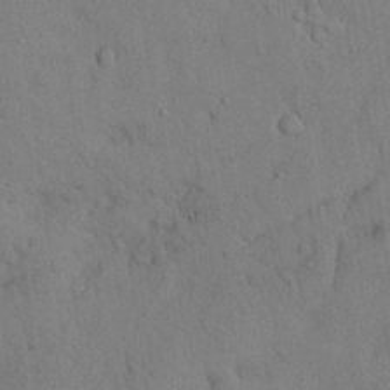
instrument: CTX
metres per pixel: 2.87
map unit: Nhu
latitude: 27.9906
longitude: -69.7828
